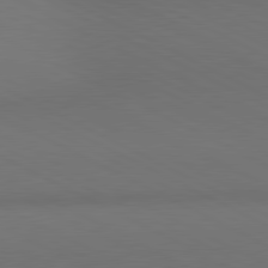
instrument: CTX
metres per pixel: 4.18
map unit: lApd
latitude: 80.9325
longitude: 138.1984
